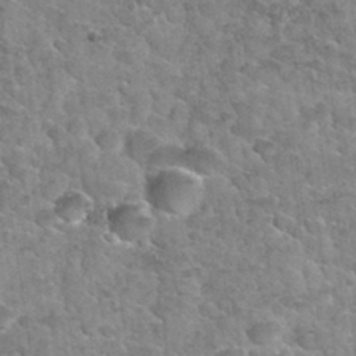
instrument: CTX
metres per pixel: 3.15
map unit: Nhu
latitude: 32.1388
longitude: -52.1955
